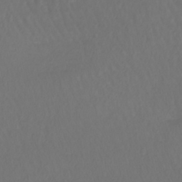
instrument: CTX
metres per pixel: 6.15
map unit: lHb
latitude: -42.5762
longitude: 66.1039
